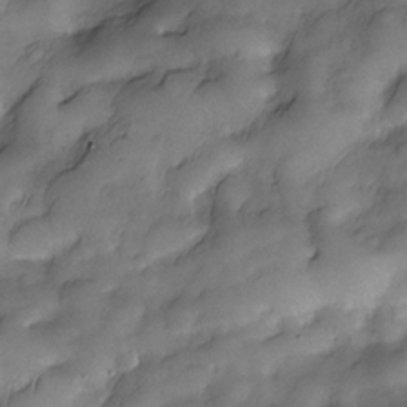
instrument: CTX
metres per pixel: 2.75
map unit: Nve
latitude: -27.0486
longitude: -148.8002
